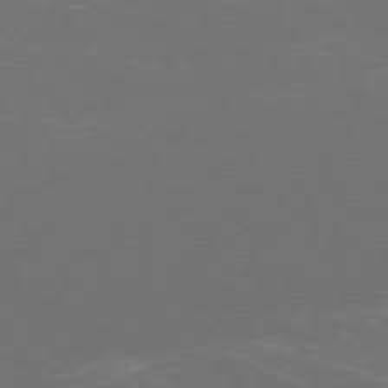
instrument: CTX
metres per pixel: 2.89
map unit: Ap
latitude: -77.2187
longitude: -80.8191
